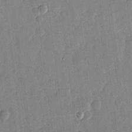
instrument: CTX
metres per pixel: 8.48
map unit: eHh
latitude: 14.4601
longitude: -70.3467
